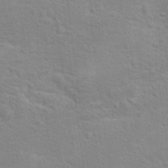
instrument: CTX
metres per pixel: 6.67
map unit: Hto
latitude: 16.2523
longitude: -38.3845
